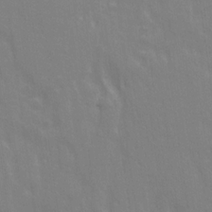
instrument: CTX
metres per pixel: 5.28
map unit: Ave
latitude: 21.1214
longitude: -134.1955
